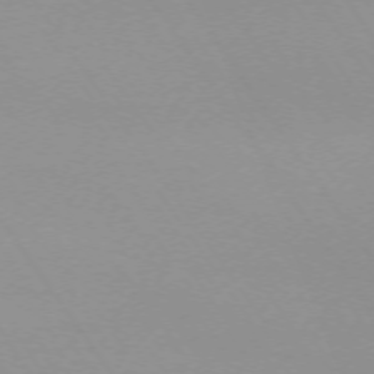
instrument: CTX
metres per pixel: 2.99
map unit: Ap
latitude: -74.0094
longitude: -71.8772
